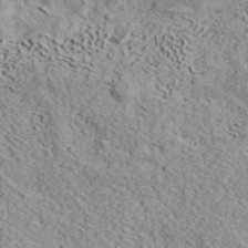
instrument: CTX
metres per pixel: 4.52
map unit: eHh
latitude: 37.4993
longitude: -80.0822
